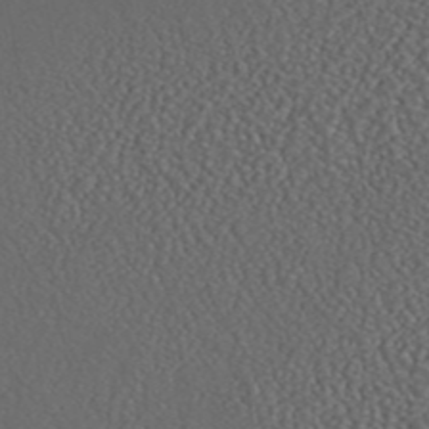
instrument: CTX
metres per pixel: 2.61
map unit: ANa
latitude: 44.1011
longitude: 23.5588
